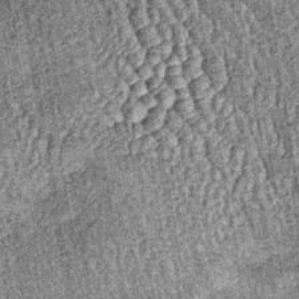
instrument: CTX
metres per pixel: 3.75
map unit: lHb
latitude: -37.7666
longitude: 67.5777
